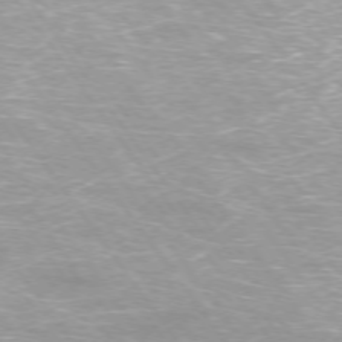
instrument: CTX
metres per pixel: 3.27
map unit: Ap
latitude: -74.9164
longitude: -75.6694
